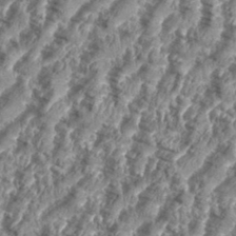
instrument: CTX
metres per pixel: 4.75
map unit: eHh
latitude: 35.4993
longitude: -136.8380
